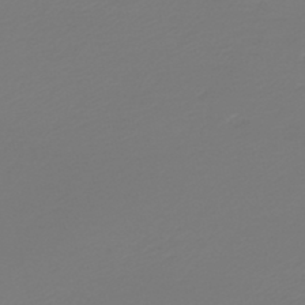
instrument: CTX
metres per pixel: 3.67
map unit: HNb
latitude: -46.8219
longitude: 55.0487
